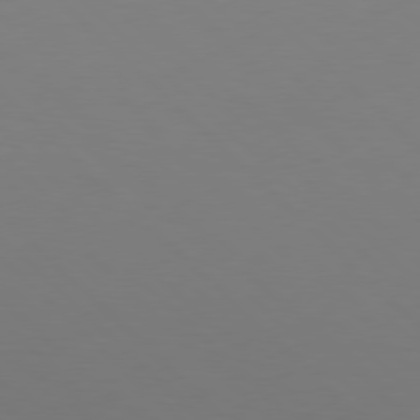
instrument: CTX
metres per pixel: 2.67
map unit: Hpe
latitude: 77.5749
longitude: -164.6679
